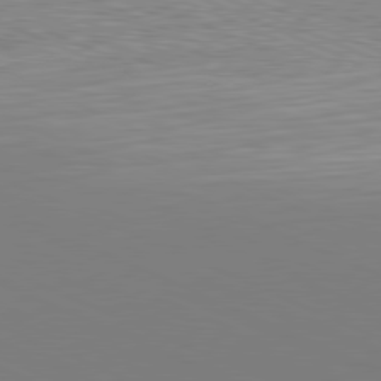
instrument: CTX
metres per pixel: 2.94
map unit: Hpe
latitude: -81.6911
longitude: 20.0472
